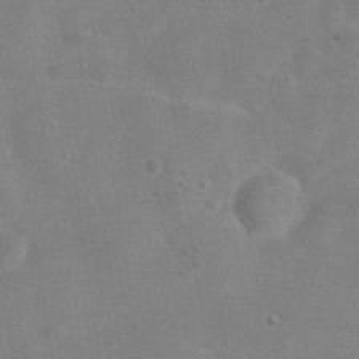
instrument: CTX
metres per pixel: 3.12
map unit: Hto
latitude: 17.5938
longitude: -38.3278
